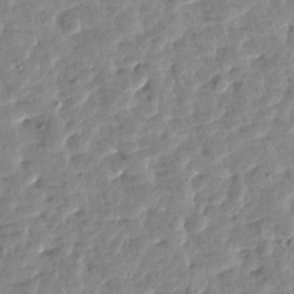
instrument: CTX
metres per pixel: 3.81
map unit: Htu
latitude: 2.0444
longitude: -179.5183
